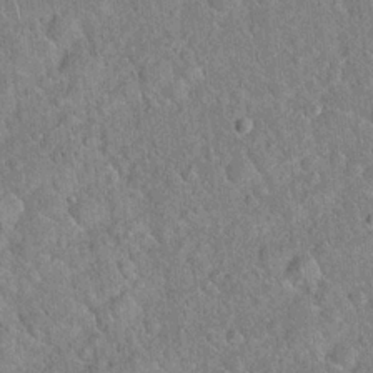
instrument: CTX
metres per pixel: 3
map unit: Hto
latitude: 17.8205
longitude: -52.1578
